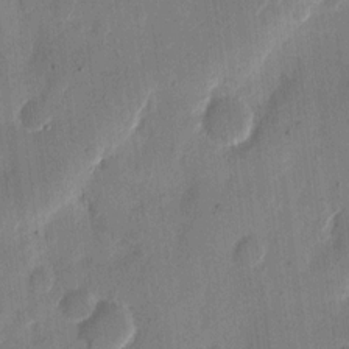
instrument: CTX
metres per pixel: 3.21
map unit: eHh
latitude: 11.3293
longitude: -69.0837
